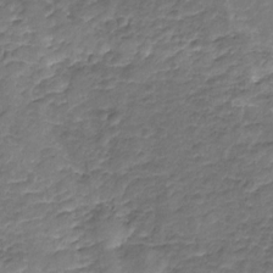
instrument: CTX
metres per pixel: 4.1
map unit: Nhu
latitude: -19.1431
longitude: -56.5167
